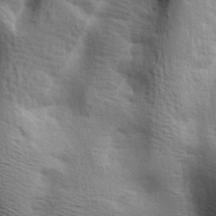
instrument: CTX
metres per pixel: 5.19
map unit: lAa
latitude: 18.3845
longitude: -138.0444
